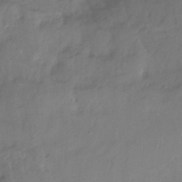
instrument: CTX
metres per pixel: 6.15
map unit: Ht
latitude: -14.2362
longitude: -51.1403
